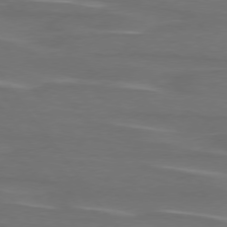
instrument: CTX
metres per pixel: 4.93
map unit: lApd
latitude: 75.2915
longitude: -79.5749
